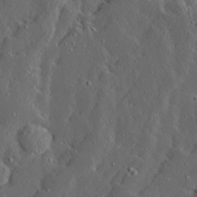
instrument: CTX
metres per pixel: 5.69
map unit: Ave
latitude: 13.7828
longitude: -136.4979
